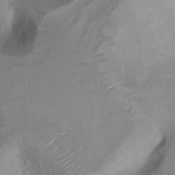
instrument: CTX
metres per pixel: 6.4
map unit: Ht
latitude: 7.2915
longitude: -30.0444
